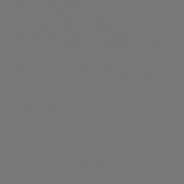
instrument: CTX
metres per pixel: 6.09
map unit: Hpe
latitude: 76.9136
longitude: -167.7071
